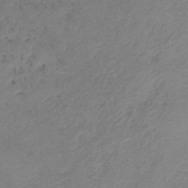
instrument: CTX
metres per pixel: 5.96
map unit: HNb
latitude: -33.1431
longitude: 56.5196
